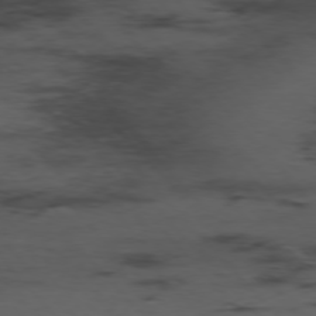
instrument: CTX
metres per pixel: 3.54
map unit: Hpe
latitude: -76.8786
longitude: -19.0080
